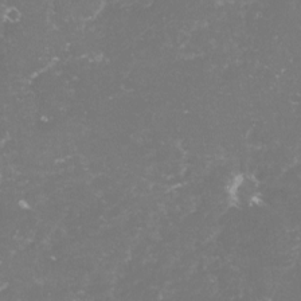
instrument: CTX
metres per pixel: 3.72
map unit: lHvf
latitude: -15.7100
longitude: -98.1388
